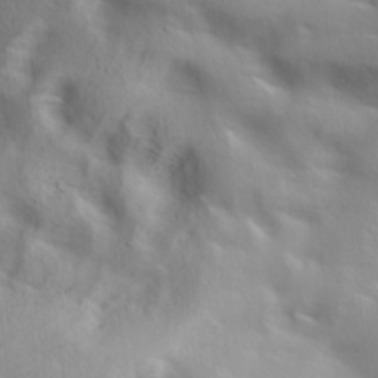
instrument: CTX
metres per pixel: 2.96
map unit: lAa
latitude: 19.6882
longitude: -138.2900
